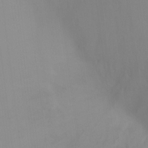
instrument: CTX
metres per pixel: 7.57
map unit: Ht
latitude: -11.7667
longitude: -39.5938
